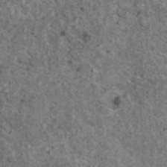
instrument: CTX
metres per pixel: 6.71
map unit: HNhu
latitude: 2.4790
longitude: 4.6896
